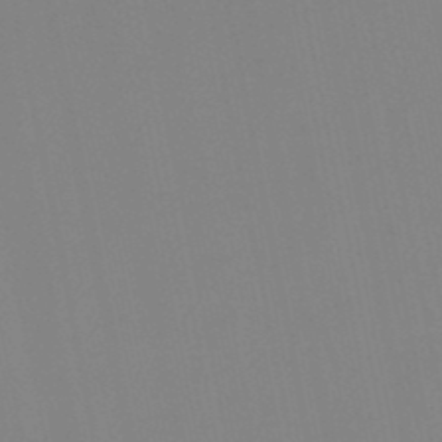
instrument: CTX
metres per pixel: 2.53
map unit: lHb
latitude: -48.6519
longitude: 70.1984
